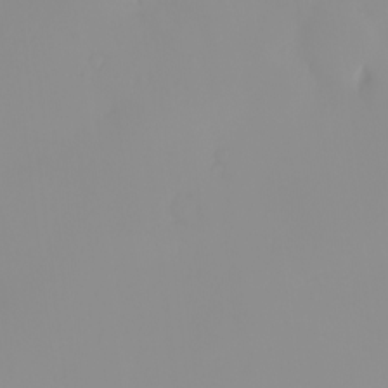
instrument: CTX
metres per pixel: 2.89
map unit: eHh
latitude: -0.7841
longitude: 19.6911
